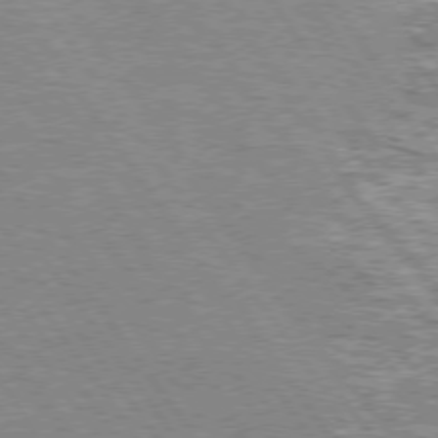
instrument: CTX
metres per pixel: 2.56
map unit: Hpe
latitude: 75.1592
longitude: -157.3481
